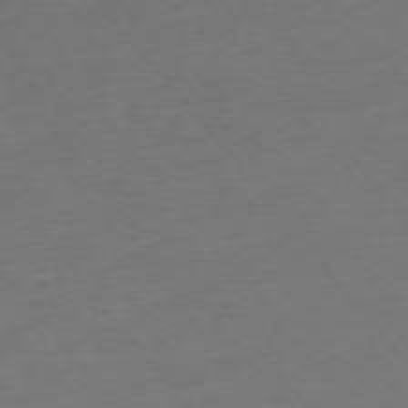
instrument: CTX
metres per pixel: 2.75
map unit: Ap
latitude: -75.4455
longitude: -66.8002
